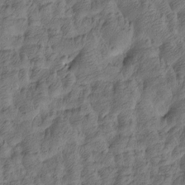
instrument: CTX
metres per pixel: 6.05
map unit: Htu
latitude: -5.1620
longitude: -177.7827
